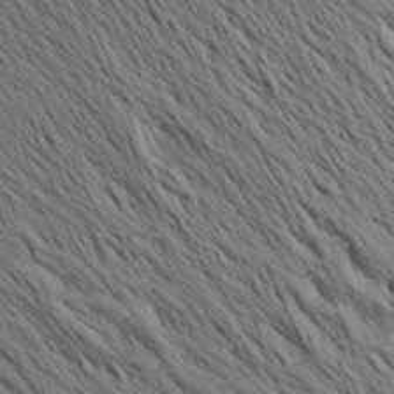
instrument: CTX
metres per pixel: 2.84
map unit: Aa
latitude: 26.9514
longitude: -145.1214
